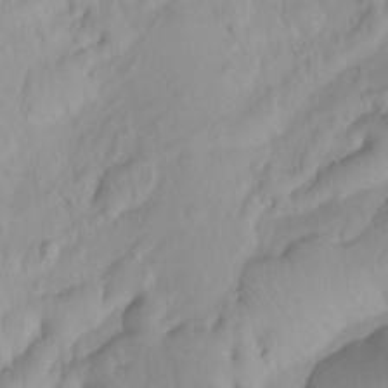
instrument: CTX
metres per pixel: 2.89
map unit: Hto
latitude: -7.0675
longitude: -47.5371
